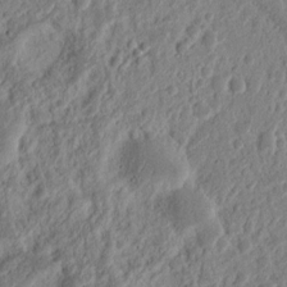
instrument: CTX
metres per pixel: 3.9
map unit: Nhu
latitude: 13.3671
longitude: -73.4238
